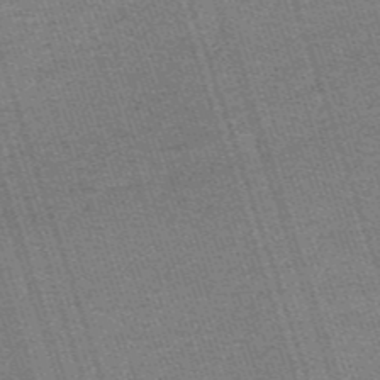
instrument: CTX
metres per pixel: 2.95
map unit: HNb
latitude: -56.0283
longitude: -44.5923
